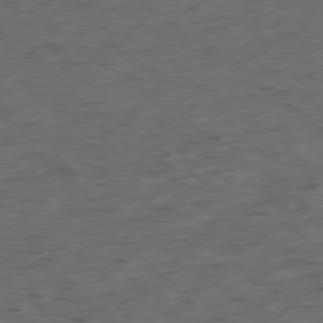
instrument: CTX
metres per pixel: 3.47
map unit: Ap
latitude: -79.2565
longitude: -58.8380
